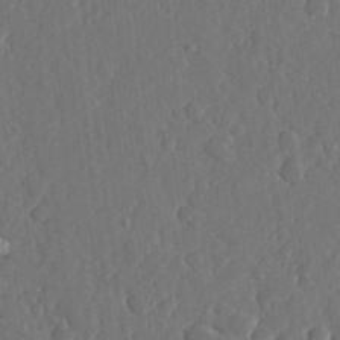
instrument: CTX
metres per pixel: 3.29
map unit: lHvf
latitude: 19.5182
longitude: -113.1781
